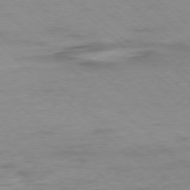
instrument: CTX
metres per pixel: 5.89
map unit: Ap
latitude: -77.5966
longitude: -93.5938
